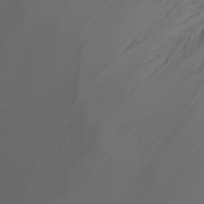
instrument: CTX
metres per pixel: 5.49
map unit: Nhu
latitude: -7.7100
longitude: -71.6694
